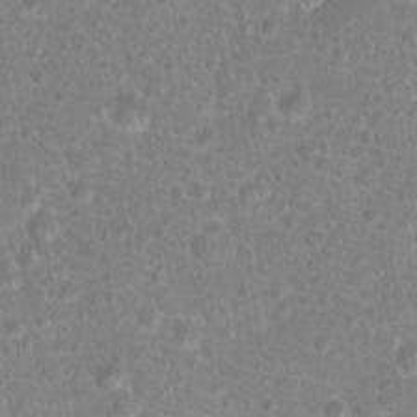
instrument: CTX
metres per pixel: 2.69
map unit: Hto
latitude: 18.3656
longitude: -40.9513
